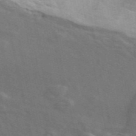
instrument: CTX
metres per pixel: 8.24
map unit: ANa
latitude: 49.3482
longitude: -81.7639
